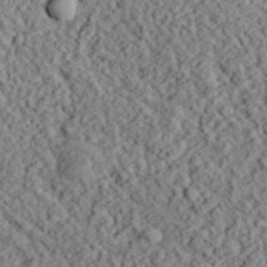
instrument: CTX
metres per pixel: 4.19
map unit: lHvf
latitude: 38.4601
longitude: -88.5168
